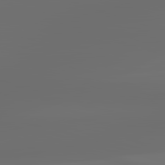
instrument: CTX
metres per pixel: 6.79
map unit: lApd
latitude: 83.3670
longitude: -129.0836
